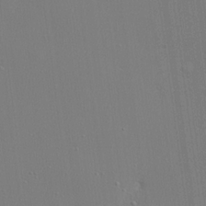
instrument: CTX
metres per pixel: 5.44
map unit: lHvf
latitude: 23.2726
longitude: 141.9367
